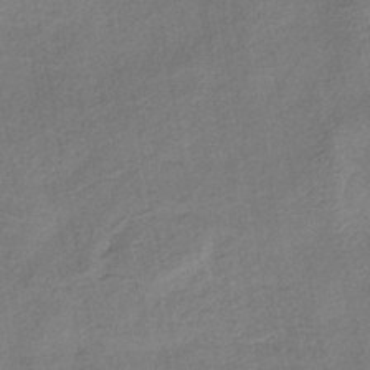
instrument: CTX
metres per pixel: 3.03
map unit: eHb
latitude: -42.0849
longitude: 84.2361
